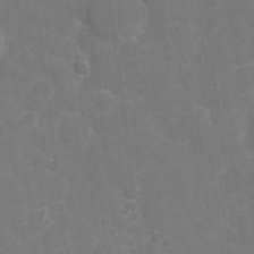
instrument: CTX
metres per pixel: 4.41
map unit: Nhu
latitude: 2.5923
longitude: -16.8758
